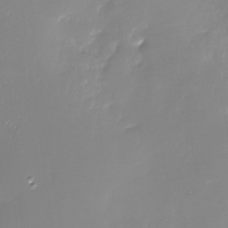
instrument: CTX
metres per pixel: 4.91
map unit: Nhu
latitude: -30.1983
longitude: -77.5938
